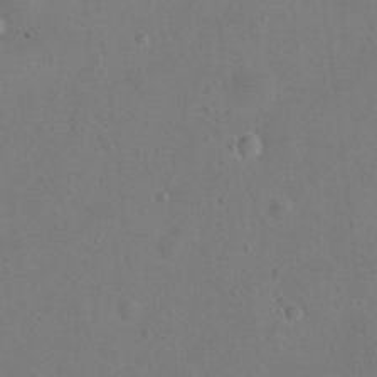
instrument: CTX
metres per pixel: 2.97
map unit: Nhu
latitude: 14.0444
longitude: -36.4223
